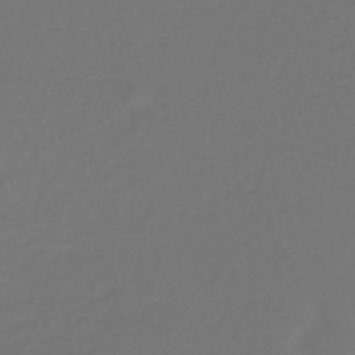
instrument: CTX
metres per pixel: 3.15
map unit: lHb
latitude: -38.9542
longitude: 63.0675
